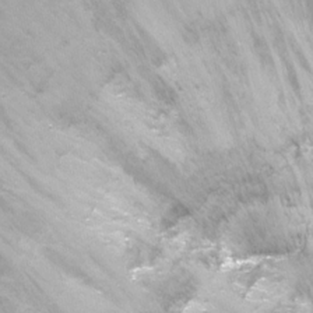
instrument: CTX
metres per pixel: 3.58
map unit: Nhu
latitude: -17.1620
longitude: -48.5924
